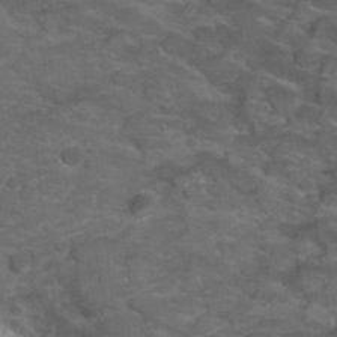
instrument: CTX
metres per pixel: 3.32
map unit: Hto
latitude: 32.1389
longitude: -50.2711
